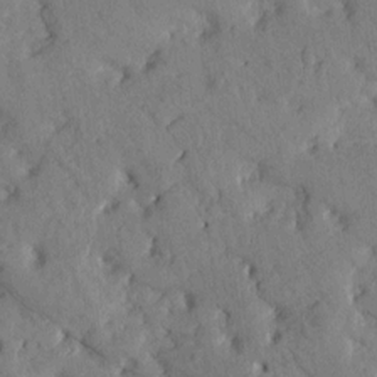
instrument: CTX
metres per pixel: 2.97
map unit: Htu
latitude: 0.7813
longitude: 179.4454
